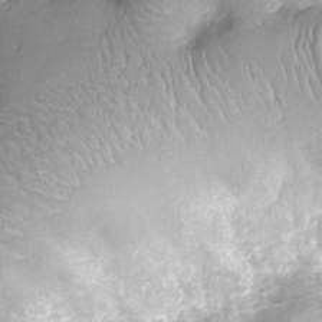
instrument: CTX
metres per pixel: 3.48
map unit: Ht
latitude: -12.0283
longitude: -23.4615
